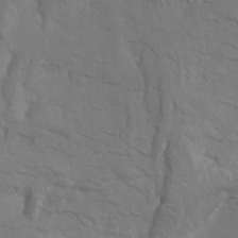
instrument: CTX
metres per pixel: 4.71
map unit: Htu
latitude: -7.2565
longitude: -65.8205
